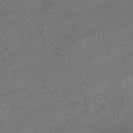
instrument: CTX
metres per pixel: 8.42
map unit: eHb
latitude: -36.6518
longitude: 79.4265
